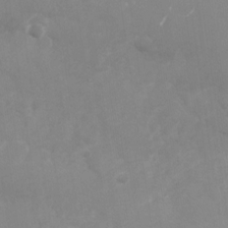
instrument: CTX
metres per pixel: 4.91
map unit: Nhu
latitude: -27.4076
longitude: -75.2915
